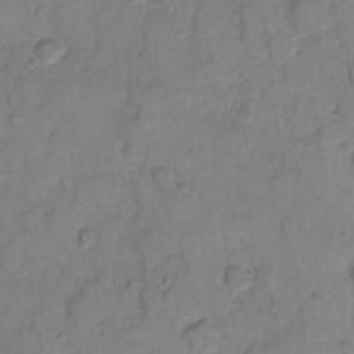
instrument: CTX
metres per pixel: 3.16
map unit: eHh
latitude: 10.5735
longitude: -64.3845
